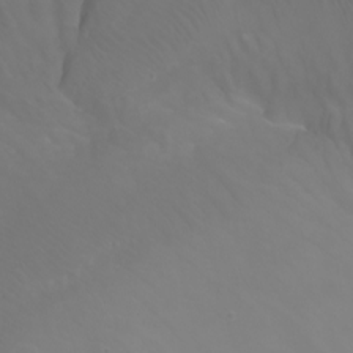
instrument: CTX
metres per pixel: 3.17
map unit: Nhu
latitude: -8.4629
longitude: -80.3278
